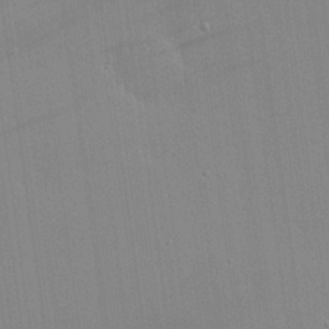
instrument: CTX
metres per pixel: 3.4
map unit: eHh
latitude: 24.7813
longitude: -90.1956
